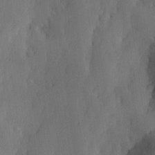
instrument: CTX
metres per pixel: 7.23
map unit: Ave
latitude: -10.9920
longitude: -121.9339
